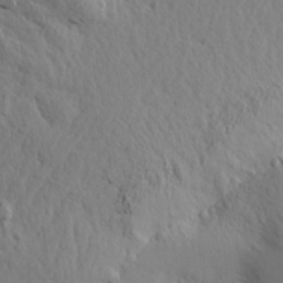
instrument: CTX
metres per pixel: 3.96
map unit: Aa
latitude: 13.5938
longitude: -143.0459
